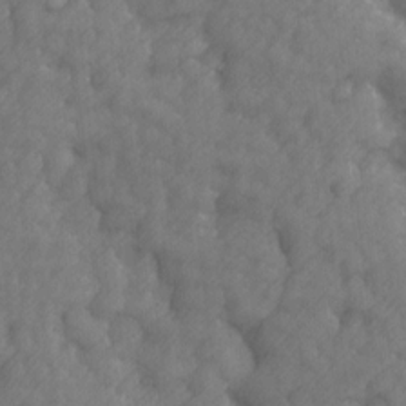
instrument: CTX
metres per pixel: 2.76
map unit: Ave
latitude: 13.5560
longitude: -105.1970
